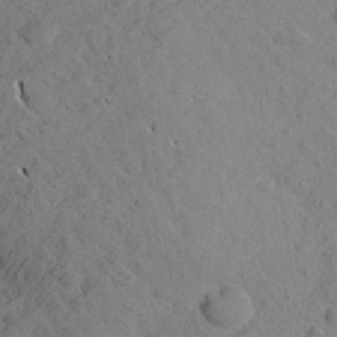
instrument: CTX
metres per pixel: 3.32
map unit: Aa
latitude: 27.0459
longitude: -142.7057
